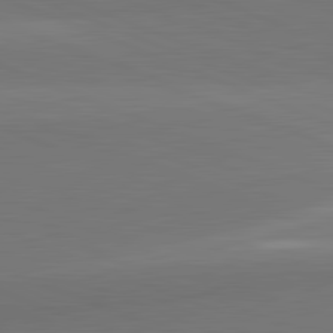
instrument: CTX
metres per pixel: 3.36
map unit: lApd
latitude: 82.1577
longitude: 150.1228
